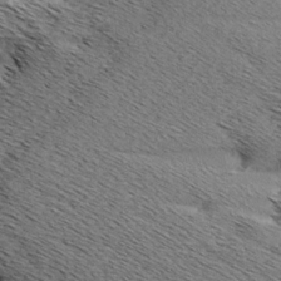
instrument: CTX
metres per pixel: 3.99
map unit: Aa
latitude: 7.1214
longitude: -137.7639
